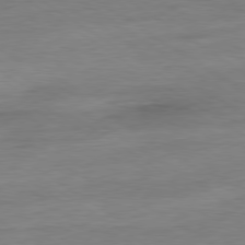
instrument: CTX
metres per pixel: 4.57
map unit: Ap
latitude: -80.3684
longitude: -79.7261
